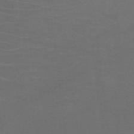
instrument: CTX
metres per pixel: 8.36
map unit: HNb
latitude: -49.7856
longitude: -45.7260
